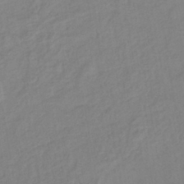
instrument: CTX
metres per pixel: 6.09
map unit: lHb
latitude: -40.3684
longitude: 74.4251
